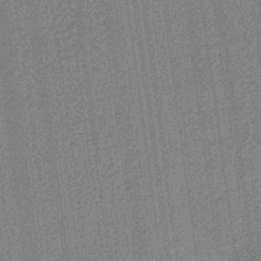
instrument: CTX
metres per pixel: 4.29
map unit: lHb
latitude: -40.9919
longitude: 69.7477
